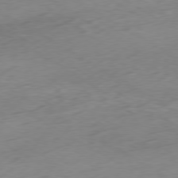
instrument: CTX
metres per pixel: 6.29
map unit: Ap
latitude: -79.0864
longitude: -57.5371
